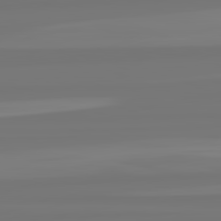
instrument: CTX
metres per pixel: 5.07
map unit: lApd
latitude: 82.5734
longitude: -176.6679
